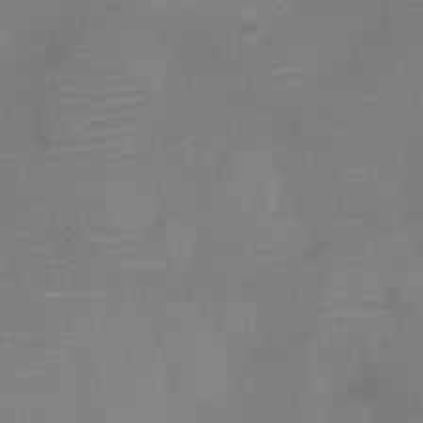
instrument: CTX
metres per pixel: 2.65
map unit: Ht
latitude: -10.1417
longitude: -21.9528
